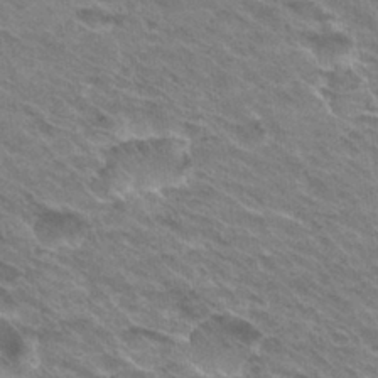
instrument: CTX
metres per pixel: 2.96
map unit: Hto
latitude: 30.4979
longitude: -43.0647
